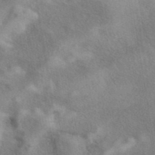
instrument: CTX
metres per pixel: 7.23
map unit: eAb
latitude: 41.2348
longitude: 110.3873
